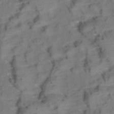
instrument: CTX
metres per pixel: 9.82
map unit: Aa
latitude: 9.6505
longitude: -140.3467
